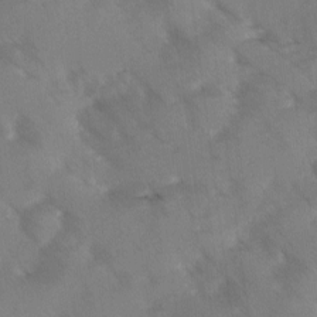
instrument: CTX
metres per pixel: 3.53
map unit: Ave
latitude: 0.0255
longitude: -111.3482
